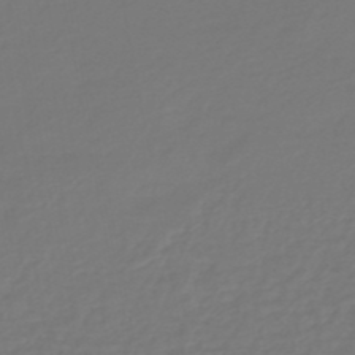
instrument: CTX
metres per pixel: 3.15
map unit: HNb
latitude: -46.9919
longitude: 55.6155
